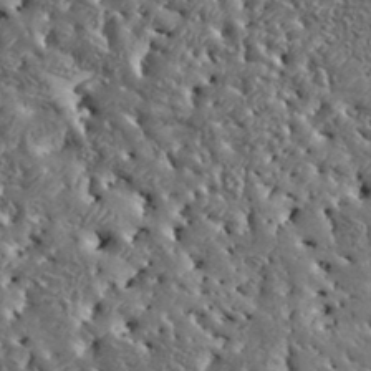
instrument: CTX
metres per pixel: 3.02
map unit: Aa
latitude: 34.1011
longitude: -134.6490
